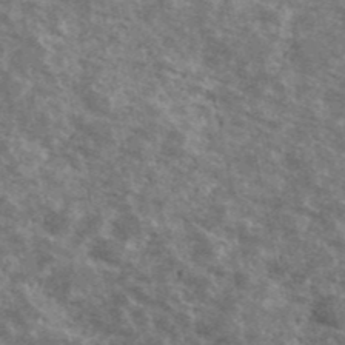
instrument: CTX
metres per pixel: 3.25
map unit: Ave
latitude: 40.2333
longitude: -108.4979
